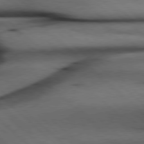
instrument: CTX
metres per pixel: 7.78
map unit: Hpe
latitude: 77.9528
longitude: -127.8395
